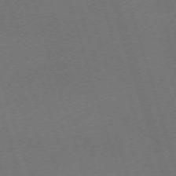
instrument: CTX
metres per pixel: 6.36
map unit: Nhu
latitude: -68.2928
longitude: 37.1620
